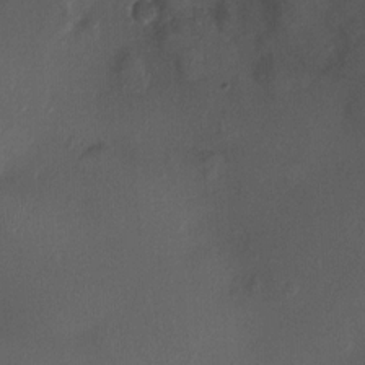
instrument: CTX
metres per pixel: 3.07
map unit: Ht
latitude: -1.3510
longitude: -15.1026
